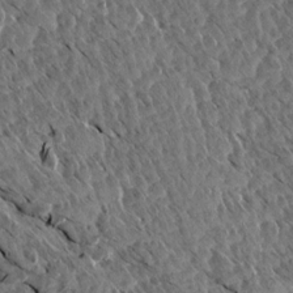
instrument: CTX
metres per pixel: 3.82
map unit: Aa
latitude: 13.9339
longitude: -140.3278
